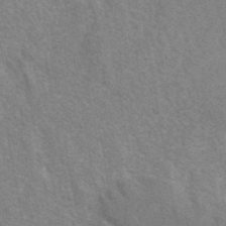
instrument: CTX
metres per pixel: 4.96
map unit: eAb
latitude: 41.4615
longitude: 106.5574
